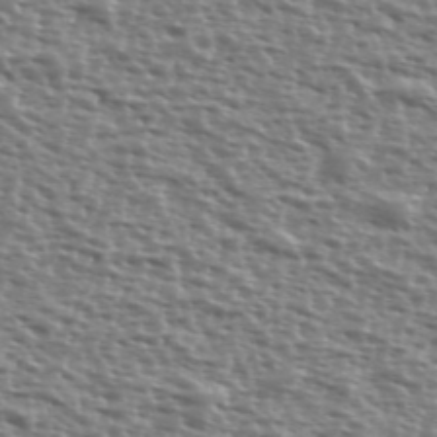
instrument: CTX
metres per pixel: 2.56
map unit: Ave
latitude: 39.2726
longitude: -112.0633
